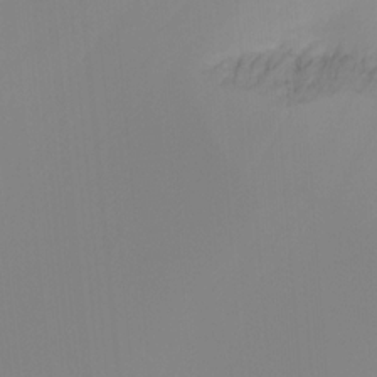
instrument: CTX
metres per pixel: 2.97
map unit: Ht
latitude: -16.3118
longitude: -47.0081
